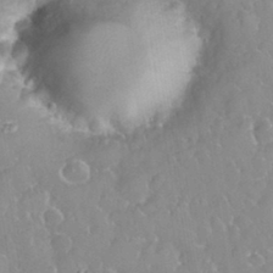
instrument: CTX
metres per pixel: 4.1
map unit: eHh
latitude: 32.8569
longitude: -59.9339
